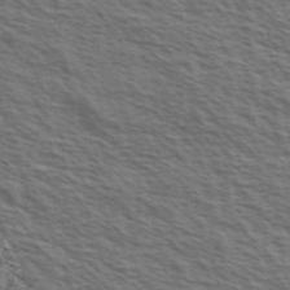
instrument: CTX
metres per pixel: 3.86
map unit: Ave
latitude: 38.3089
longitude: -109.7827
